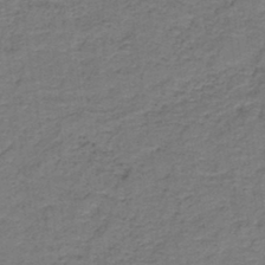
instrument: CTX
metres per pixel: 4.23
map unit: lHb
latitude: -42.0472
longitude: 53.2187
